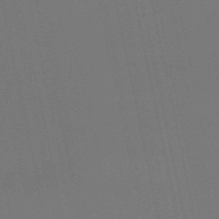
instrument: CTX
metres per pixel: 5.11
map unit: eHb
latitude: -50.9731
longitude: 70.0472
